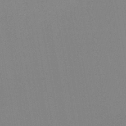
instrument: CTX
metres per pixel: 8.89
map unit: HNb
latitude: -44.3306
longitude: -40.3278
